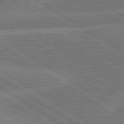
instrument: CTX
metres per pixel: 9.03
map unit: lApd
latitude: 79.7828
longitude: -162.3279
